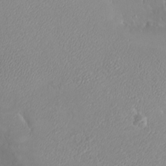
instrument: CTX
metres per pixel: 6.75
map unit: eHh
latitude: -8.4062
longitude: -69.9150
